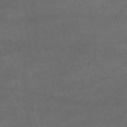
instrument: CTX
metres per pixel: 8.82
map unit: HNb
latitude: -44.9164
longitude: -37.1214
